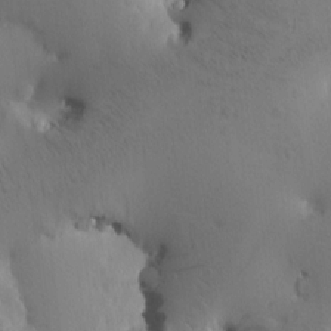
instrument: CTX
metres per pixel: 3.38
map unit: Htu
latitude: -0.6330
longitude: 171.1998
